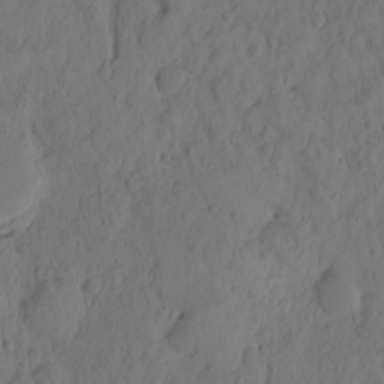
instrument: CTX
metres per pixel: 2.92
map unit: eHh
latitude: -1.8990
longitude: 16.6708
